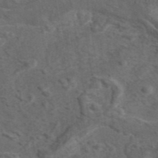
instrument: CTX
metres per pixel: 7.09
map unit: eAb
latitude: 43.7828
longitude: 111.1809
